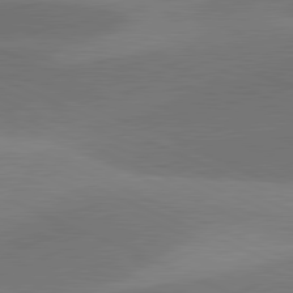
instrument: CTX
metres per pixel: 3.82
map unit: lApd
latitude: 81.3293
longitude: 125.0108
